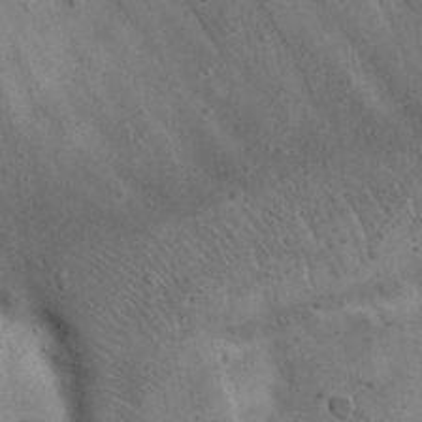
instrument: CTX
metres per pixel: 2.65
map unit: Nhu
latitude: 22.4412
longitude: -69.7072
